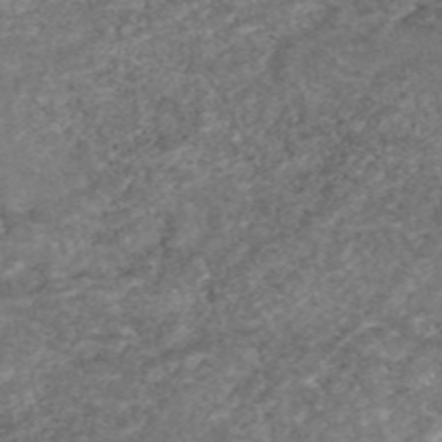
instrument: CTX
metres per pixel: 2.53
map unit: eAb
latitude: 46.8569
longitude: 120.5384
